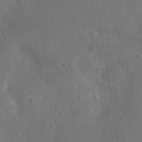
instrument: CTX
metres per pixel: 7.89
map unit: Nhe
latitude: -36.4629
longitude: -130.3468
